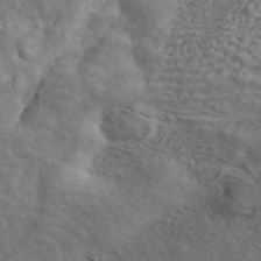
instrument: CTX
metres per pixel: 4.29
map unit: ANa
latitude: 42.6491
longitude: 13.6722
